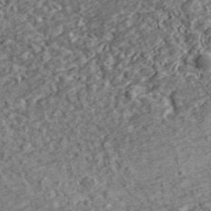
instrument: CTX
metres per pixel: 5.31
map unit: lHvf
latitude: 41.6127
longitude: -90.2900
